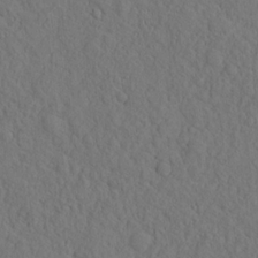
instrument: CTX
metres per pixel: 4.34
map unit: eHh
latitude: -2.0283
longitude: 18.1984
